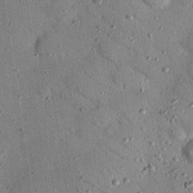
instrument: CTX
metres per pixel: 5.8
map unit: Nhu
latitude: 24.8191
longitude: -73.3293
